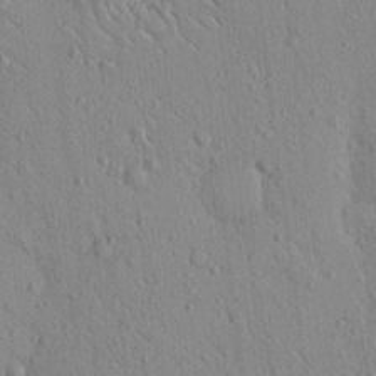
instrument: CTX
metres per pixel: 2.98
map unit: Nhu
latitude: 15.3671
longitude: -77.9339
